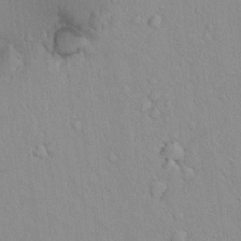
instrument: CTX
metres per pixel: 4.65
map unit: lAvf
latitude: 8.5735
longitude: 168.3495
